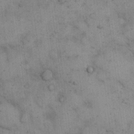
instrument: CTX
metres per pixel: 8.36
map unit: eHh
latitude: 17.4804
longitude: -63.4238
